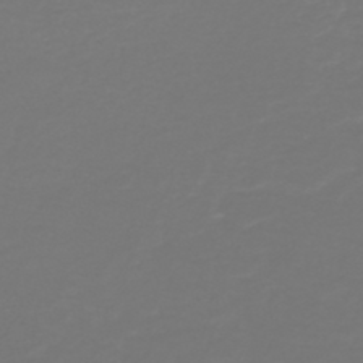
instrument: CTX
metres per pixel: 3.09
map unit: HNb
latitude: -46.9164
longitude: 54.0661
